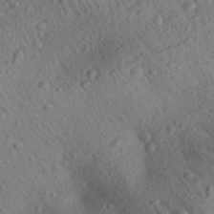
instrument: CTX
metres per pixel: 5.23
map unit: Aa
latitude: 27.7639
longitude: -142.1767
